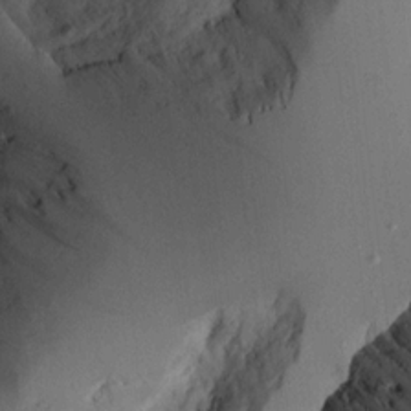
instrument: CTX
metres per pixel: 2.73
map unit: Aa
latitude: 14.5357
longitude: -140.9702
